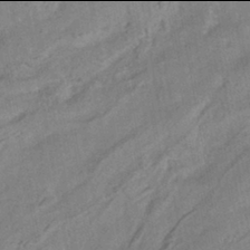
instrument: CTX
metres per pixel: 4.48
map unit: HNhu
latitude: -42.0094
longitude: 91.5588
